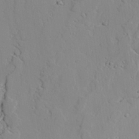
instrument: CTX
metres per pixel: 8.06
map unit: lAvf
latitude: 25.4237
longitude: -110.6869
